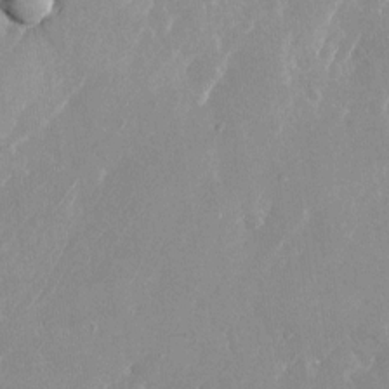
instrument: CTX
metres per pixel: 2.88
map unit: Nhu
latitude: -24.3495
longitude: -70.7624
